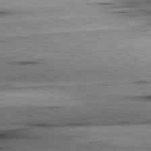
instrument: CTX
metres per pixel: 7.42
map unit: lApd
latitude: 80.5924
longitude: -157.0458
